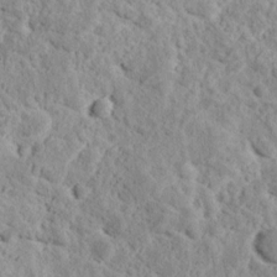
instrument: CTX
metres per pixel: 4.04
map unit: Ave
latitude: 17.9339
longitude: -135.2159
